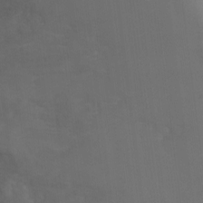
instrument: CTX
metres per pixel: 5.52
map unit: Ht
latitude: -2.9730
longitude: -28.1955
